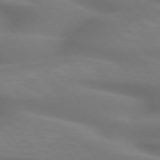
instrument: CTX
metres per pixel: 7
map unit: lApd
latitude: 75.3293
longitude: -60.3089
